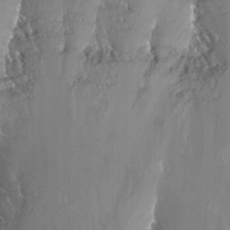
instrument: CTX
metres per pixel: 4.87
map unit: Nhu
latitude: -14.0472
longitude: -62.6680
